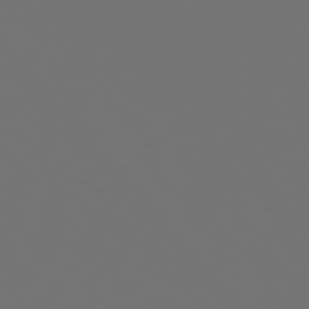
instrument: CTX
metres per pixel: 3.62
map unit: Hpe
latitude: 75.1403
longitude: -124.7246
